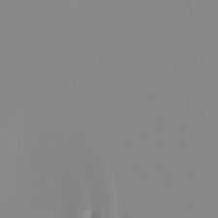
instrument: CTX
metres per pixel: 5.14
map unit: Ht
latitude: -13.2565
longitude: -50.0822
